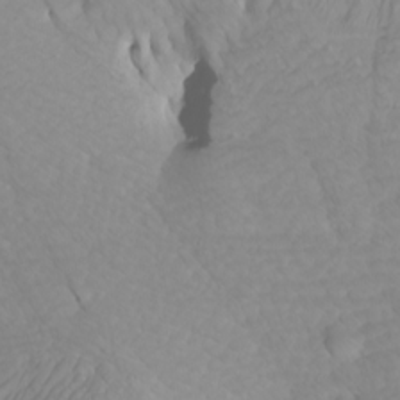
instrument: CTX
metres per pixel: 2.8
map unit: Htu
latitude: -6.6707
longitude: -69.7827
